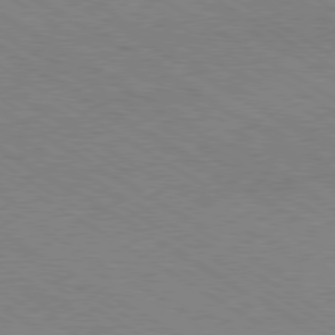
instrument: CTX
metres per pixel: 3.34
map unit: Hpe
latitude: -80.3684
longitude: 19.5021
